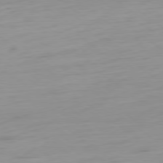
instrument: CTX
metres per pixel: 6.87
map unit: Ap
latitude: -79.0864
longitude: -66.3089
